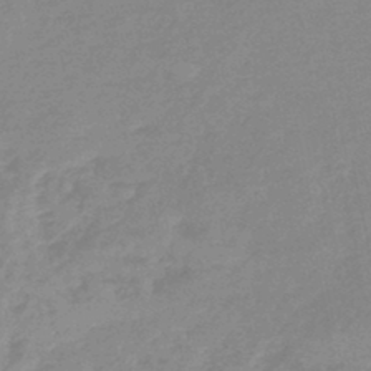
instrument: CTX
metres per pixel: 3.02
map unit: eHb
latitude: -45.1809
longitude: 85.5021
